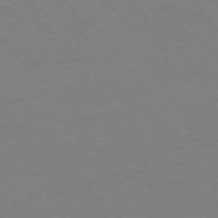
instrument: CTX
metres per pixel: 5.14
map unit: Ap
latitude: -74.1795
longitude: -79.5938
